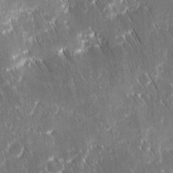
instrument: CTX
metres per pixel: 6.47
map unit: Ave
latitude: 9.0836
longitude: -104.7436
